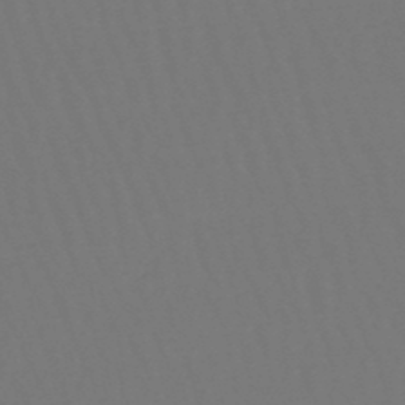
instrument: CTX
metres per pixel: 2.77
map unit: lHb
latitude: -47.7666
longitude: 64.6897
